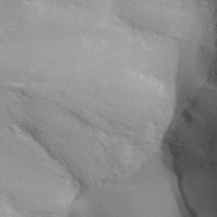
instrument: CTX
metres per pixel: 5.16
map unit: Aa
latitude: 32.0822
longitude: -139.6316
